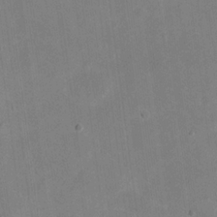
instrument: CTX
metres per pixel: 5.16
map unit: eHh
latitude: 20.6869
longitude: -70.0633
